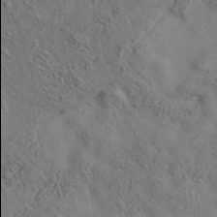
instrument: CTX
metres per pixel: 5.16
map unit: eAb
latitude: 35.4615
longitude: 110.0094
